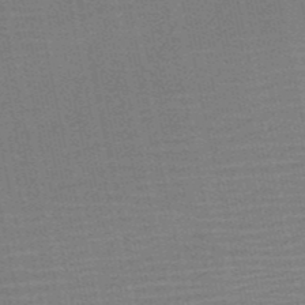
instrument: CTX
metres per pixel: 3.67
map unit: HNb
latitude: -52.2172
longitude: -47.7072
